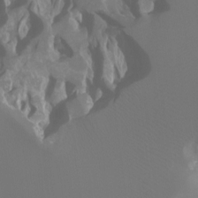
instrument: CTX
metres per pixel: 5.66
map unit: Ht
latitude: -7.3131
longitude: -27.8017
